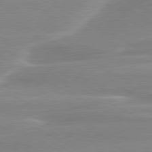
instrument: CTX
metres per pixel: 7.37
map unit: lApd
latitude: 79.8961
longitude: -114.7624
